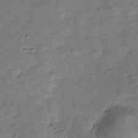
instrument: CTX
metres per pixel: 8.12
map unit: Hve
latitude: -30.5196
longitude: 92.0283
